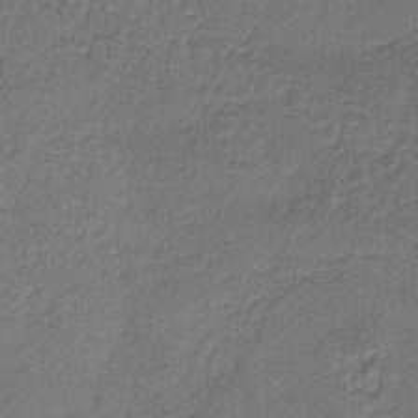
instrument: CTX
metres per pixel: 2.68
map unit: lHb
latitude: -39.7478
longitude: 61.0486
